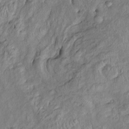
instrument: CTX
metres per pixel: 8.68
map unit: Htu
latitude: -5.9556
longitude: 155.0864
